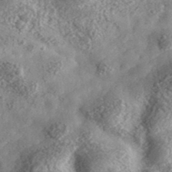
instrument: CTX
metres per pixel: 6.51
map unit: lHvf
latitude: 37.3482
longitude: -87.7260
